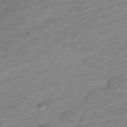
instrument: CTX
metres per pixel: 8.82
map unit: Nve
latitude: -17.8990
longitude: 109.2943
